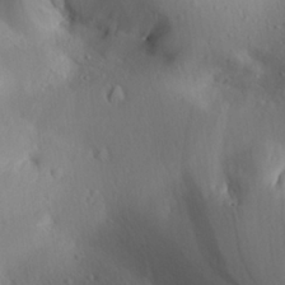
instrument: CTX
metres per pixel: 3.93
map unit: Aa
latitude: 25.6127
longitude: -136.9136
